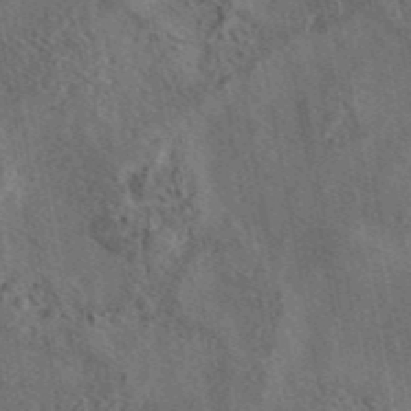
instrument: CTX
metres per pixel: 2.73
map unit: eAb
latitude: 43.8394
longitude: 115.7855
